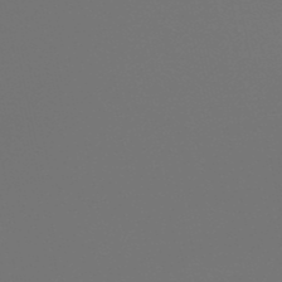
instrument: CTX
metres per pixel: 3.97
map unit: eHb
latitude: -50.7085
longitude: 69.9745
